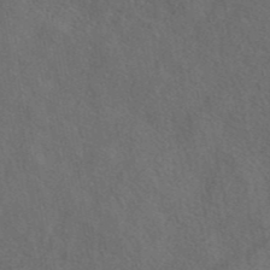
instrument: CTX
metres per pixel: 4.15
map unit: eAb
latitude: 43.7639
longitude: 109.6155
